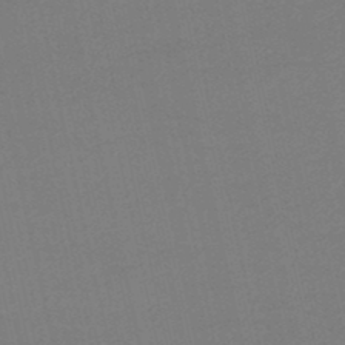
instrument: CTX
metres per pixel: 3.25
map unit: lHb
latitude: -47.0297
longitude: 58.9730
